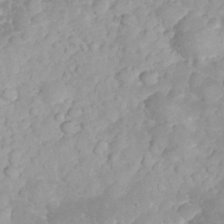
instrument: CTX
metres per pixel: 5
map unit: eHh
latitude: 32.4979
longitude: -63.0270
